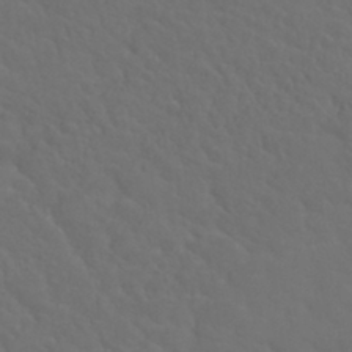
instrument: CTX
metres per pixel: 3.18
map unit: Nhu
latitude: 29.4426
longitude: -52.2145
